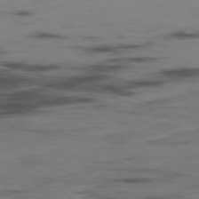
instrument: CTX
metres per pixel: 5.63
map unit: Hpe
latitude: -78.8597
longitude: 15.3132
